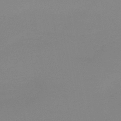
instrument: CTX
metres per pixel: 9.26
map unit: HNb
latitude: -45.8611
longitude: -44.7435
